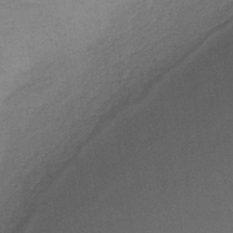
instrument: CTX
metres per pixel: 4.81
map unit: lHb
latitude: -42.5006
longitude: 79.6721
